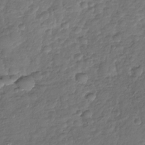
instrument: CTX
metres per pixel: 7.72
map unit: Nhu
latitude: -30.4440
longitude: -61.4804
